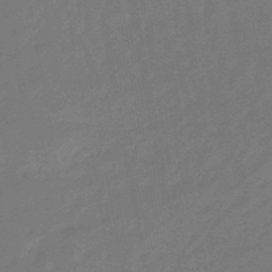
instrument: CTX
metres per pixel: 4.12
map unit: eHb
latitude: -46.9730
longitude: 82.1606
